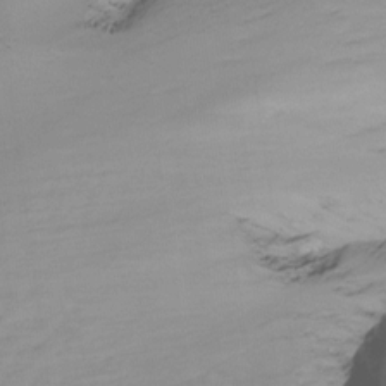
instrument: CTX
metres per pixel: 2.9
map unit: Htu
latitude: -15.5210
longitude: -46.3468
